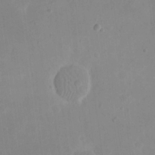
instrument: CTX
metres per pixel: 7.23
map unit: eHh
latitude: 19.6127
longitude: -70.7057
